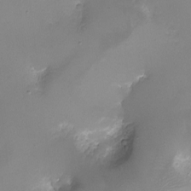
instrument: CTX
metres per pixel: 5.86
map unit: eHh
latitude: -4.6707
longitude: -78.5924
